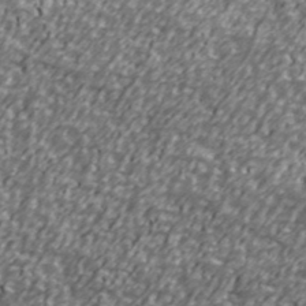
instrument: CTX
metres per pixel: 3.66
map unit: Ave
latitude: 40.6868
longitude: -112.8191
